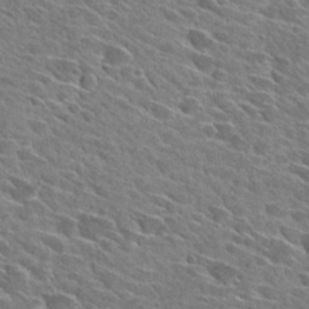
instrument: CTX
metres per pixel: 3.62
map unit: Hto
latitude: 28.4412
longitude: -42.8947
